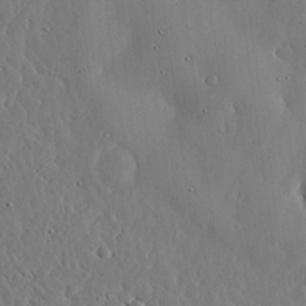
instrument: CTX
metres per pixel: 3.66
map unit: lHvf
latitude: 19.7827
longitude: -114.7435
